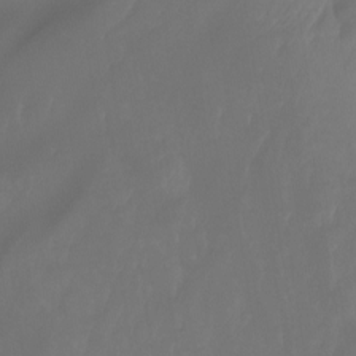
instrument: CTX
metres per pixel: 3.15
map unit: Nhu
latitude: -14.2929
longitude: -58.7246
